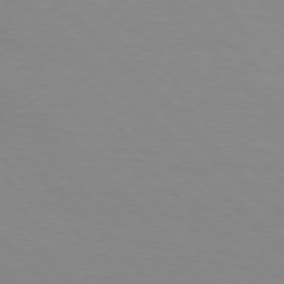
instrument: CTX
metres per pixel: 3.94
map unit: Hpe
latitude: 77.2915
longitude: -160.5357
